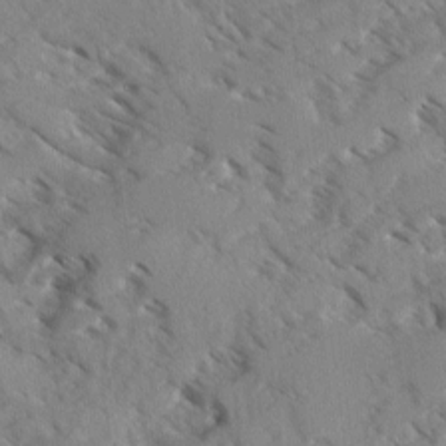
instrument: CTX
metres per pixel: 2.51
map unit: Ave
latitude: -0.1228
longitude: -110.6113
